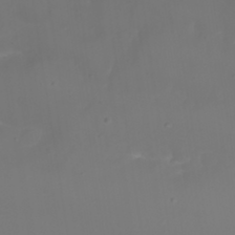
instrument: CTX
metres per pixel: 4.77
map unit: Nhu
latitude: 22.2711
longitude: -64.9514
